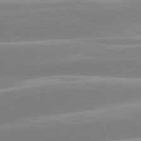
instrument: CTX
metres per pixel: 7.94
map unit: lApd
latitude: 80.4412
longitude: -129.8772
